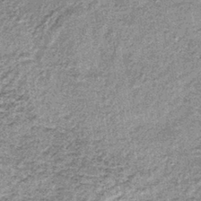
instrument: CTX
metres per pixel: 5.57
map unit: lHb
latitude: -37.5966
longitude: 66.4818
